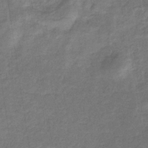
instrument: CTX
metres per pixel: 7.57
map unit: eHb
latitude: -33.6533
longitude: 74.6897
